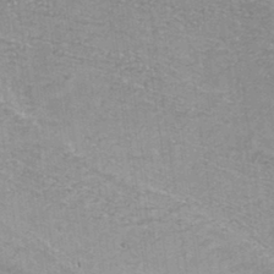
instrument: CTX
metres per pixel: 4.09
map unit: Hve
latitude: 32.2145
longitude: 148.5952
